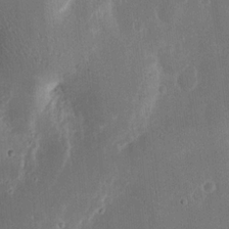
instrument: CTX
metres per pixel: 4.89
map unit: Nhu
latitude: 18.6112
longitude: -74.4034
